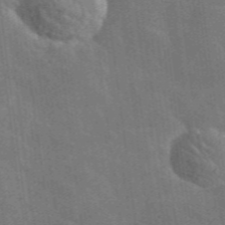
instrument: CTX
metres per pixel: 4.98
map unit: lHvf
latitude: 36.7813
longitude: -91.0081
